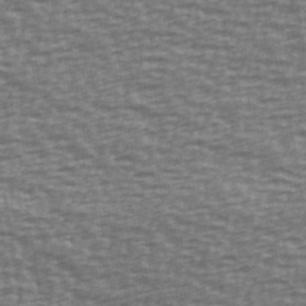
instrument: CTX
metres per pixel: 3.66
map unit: Ave
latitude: 40.5356
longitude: -113.3859
